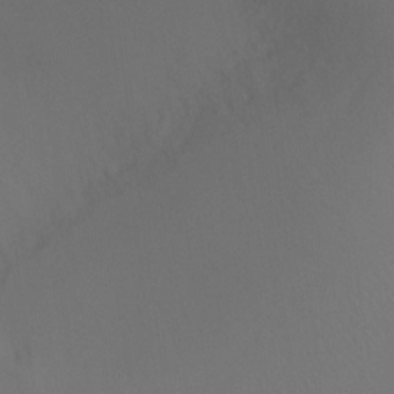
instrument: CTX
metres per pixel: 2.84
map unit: Ht
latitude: -9.2754
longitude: -33.0647
